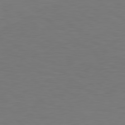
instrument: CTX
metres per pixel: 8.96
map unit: Hpe
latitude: 78.7435
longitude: -149.8772
